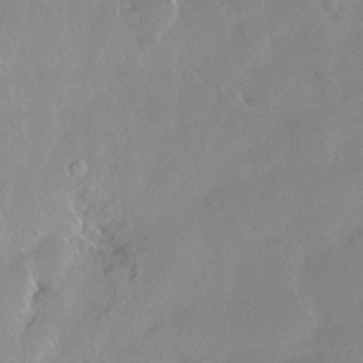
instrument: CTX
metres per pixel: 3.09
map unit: Ht
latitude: -15.0676
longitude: -42.6868
